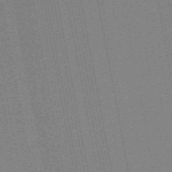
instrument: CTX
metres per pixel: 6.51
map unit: ANa
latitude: 51.7449
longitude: -70.4979
